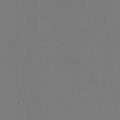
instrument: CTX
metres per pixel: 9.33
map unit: eHh
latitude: 19.4237
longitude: -68.7624
